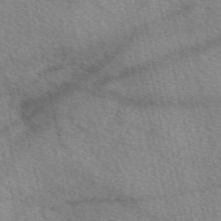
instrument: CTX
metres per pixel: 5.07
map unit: eAb
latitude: 50.6679
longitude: 113.7856
